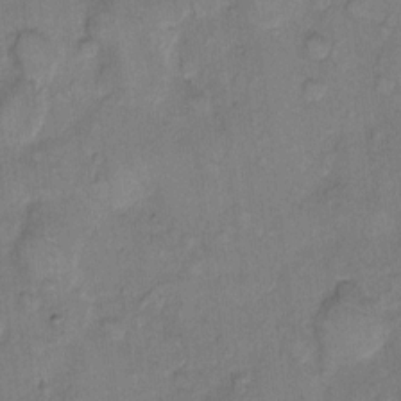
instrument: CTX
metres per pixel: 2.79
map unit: eHh
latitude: 10.0444
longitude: -64.8002
